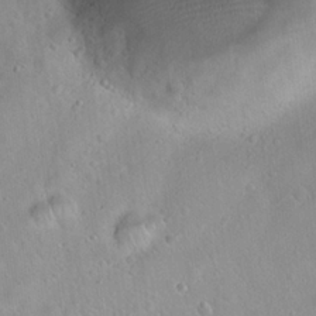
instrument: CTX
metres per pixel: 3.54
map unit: Hto
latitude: 21.4994
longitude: -54.0633
